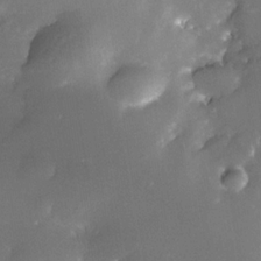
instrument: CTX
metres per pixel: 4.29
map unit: Nhe
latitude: -32.7464
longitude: -116.5735
